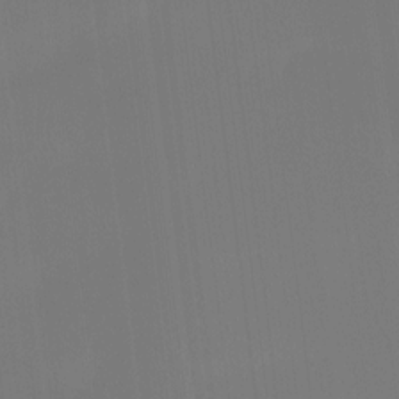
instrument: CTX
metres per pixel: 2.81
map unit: Htu
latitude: -14.6897
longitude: -46.1200
